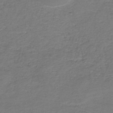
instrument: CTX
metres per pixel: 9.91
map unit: HNb
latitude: -36.5007
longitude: 51.3132
